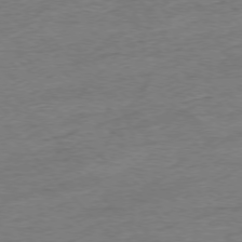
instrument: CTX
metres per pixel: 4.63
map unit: Hpe
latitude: -76.6896
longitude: -11.5182
